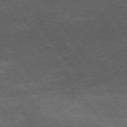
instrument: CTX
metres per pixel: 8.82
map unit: Hpe
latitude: 73.9151
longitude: -143.5182
